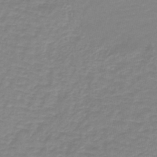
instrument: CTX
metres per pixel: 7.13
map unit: lHb
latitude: -41.7666
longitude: 63.5021
